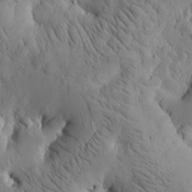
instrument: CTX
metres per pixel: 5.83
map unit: Htu
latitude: -3.6343
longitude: 170.9164
